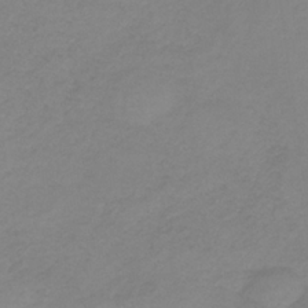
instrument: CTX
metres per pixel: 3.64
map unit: HNb
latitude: -33.6722
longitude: 60.9731
